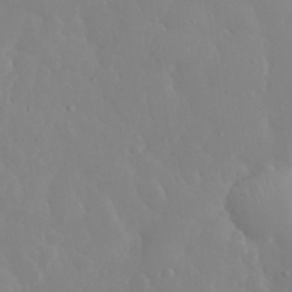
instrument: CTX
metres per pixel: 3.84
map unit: eHh
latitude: 33.4426
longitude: -59.3671
